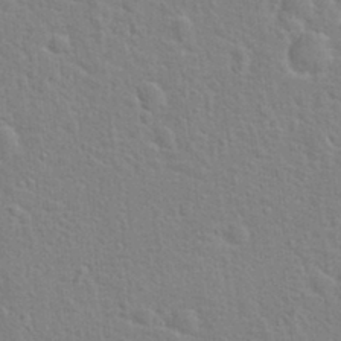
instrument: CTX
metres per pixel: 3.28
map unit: Hto
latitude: 22.1011
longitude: -47.2915
